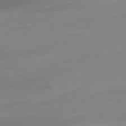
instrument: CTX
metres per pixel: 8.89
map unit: Ap
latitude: -78.2739
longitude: -67.1592
